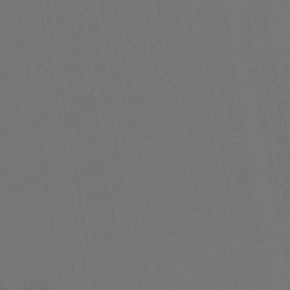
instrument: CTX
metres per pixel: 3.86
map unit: lHb
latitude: -43.5021
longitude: 74.1984
